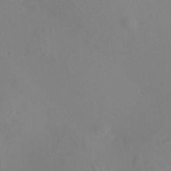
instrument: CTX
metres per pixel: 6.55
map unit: HNhu
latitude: 7.5560
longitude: -0.8758
